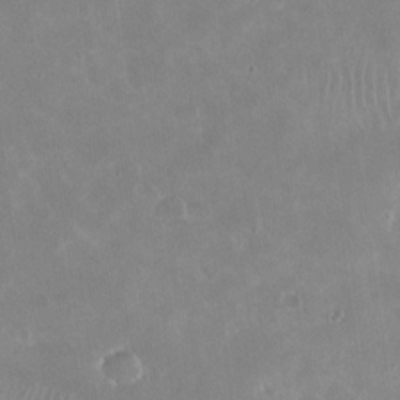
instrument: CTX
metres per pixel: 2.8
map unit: Nhu
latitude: -27.0297
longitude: -60.7624
